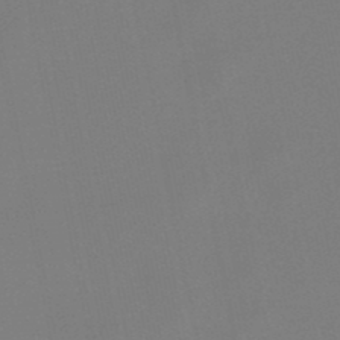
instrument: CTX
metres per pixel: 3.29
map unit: lHb
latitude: -49.0676
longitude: 71.1431
